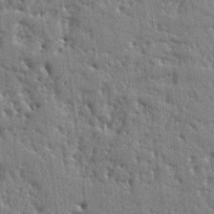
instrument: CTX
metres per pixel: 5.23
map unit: Ht
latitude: 10.6491
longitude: -77.4048
